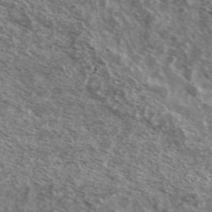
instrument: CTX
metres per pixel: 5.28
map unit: Ave
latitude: 39.1592
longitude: -108.4223
